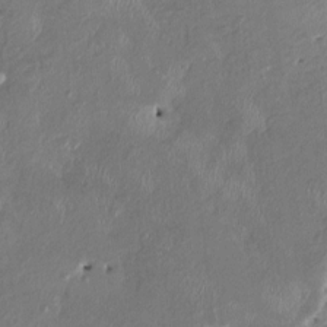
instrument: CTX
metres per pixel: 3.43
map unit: HNhu
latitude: 2.8191
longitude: -5.3859
